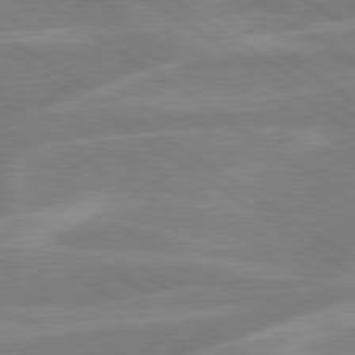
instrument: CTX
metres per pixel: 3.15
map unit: lApd
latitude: 79.2348
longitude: -122.7057
